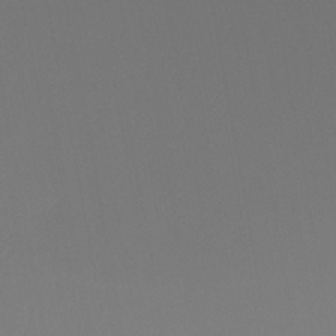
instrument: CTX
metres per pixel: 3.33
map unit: Ht
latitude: -12.4062
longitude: -48.7246
